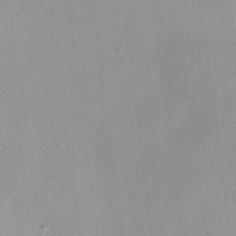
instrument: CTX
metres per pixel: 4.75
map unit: HNhu
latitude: 14.2145
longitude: 12.6896
